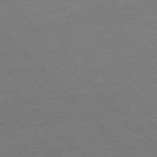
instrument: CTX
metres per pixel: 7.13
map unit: Ap
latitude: -76.5007
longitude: -94.4601
